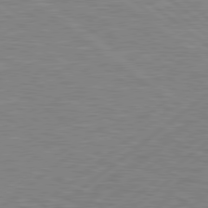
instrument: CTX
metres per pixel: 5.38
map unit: Hpe
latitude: 78.9892
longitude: -121.1026
